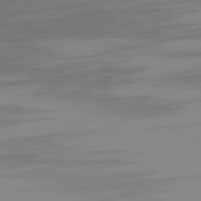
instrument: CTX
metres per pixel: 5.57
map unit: Hpe
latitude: 75.0836
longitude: -129.0836
